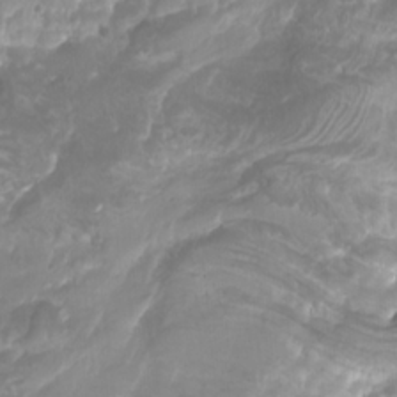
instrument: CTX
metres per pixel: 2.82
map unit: Htu
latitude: -10.6141
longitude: -74.7624
